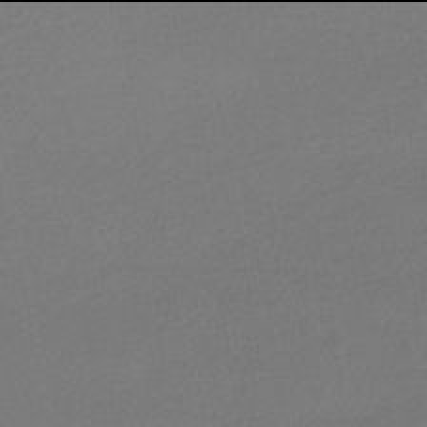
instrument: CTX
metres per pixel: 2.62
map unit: HNhu
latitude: -42.0094
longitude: 95.1242
